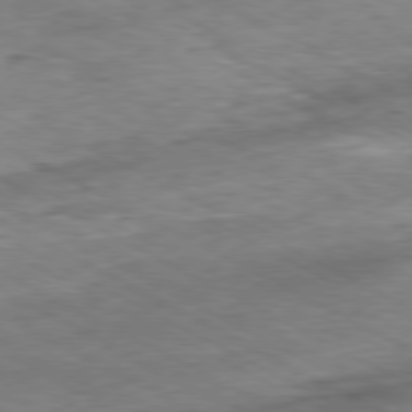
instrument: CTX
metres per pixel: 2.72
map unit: Ap
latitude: -80.5574
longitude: -80.3278
